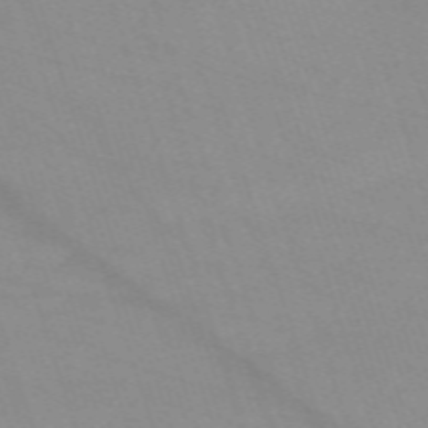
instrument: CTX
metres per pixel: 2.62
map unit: eHh
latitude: -64.3495
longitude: 52.4251
